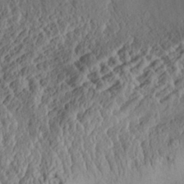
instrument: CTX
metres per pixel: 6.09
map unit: Aa
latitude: 30.8758
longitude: -133.9906
